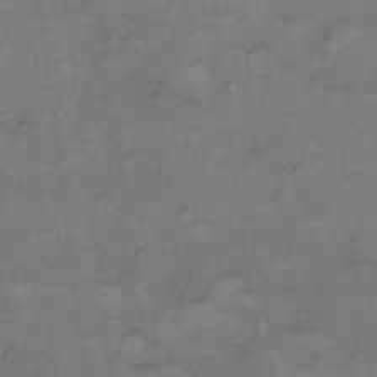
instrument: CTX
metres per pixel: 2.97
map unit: Hto
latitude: 7.4615
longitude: -60.8569
